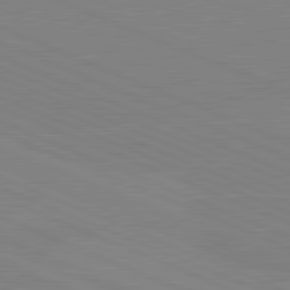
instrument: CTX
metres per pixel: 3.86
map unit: lApd
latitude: 81.9339
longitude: -156.5734
